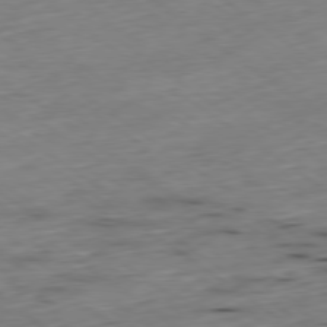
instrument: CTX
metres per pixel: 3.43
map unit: Hpe
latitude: -79.3698
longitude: 12.1795
